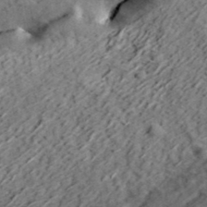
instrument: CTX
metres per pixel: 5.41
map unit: eHh
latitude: 37.4616
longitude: -79.7828
